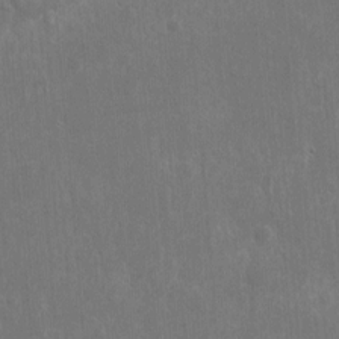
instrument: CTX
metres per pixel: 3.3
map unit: eHh
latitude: 10.3278
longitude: -72.6302
